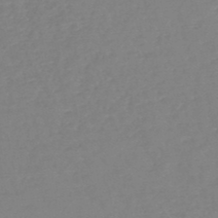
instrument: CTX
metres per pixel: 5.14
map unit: HNb
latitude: -49.1431
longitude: -44.1389
